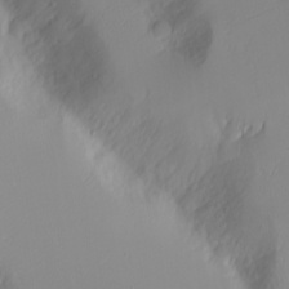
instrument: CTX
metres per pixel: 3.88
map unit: Nhu
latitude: -4.5007
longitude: -82.9135
